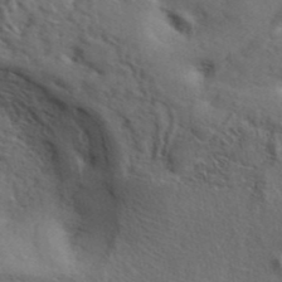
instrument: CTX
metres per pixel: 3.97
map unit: ANa
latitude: 41.5182
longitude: 51.4454
